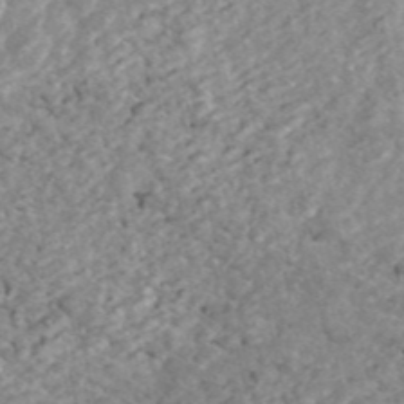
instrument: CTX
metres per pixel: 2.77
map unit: ANa
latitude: 45.3292
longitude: 29.3132
